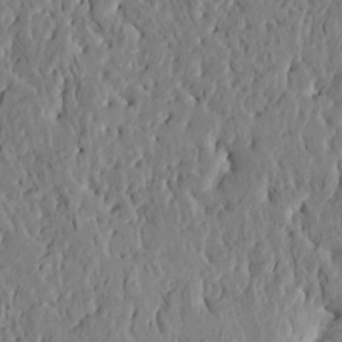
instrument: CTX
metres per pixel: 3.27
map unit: HNhu
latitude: 5.4237
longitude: -0.4979
